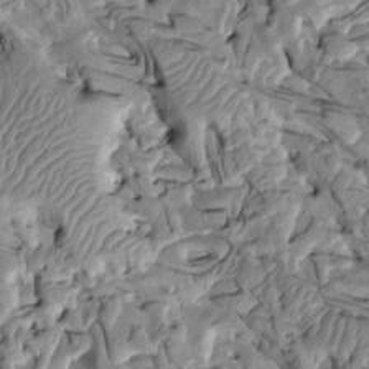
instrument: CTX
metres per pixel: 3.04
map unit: Htu
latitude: -1.9556
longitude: 149.1620
